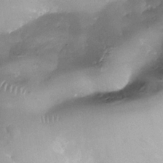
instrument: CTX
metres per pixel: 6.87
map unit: Nhe
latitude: -37.5021
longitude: -119.1214
